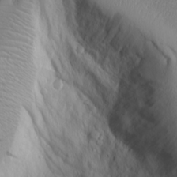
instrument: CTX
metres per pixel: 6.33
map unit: Aa
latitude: 17.7828
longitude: -125.1025
